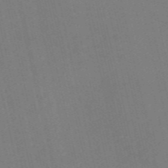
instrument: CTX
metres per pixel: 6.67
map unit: Nve
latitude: -57.8989
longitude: 50.8597
